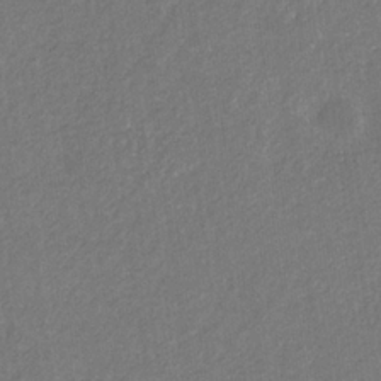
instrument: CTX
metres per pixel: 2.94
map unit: eHb
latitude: -31.1620
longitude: 70.1039
